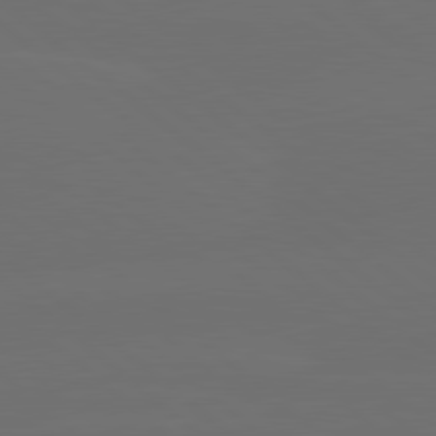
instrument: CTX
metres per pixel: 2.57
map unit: lApd
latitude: 80.2145
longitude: -115.0836
